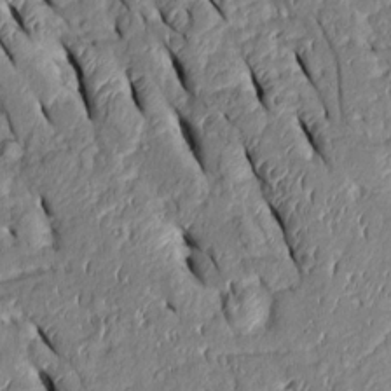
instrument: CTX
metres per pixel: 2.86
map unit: Htu
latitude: 1.1970
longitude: 149.1054
